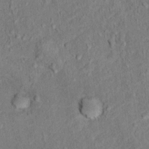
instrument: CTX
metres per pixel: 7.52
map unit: Hto
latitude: 12.3656
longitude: -38.4979
